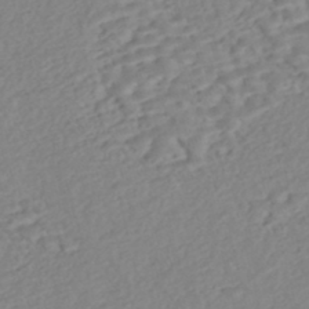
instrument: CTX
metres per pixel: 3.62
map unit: Nhe
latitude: -46.7841
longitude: -172.3089
